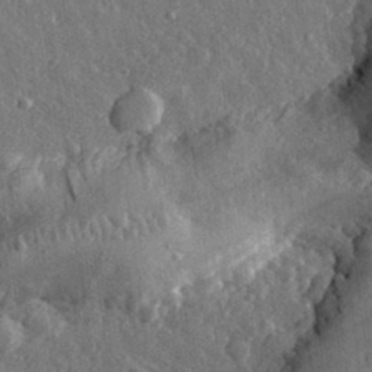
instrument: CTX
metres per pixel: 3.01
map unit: eHh
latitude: 32.6679
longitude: -79.9906
